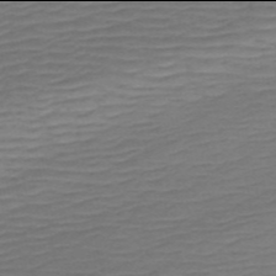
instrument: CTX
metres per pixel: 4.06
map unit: HNb
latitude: -54.0094
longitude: -44.4601
